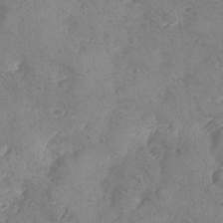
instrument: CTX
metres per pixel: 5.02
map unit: Ave
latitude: -8.4062
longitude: -118.3845
